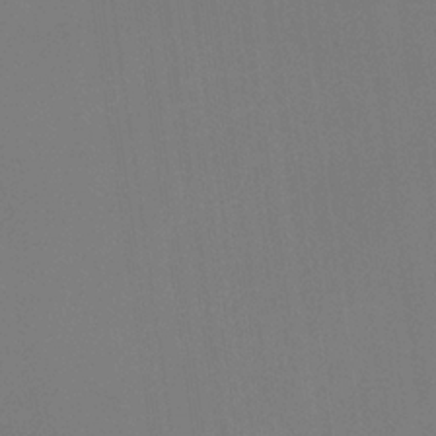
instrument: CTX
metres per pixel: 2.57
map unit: eHb
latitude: -30.4818
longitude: 69.6721
